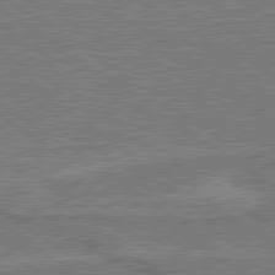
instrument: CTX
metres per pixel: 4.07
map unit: lApd
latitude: 79.8206
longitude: 170.5763
